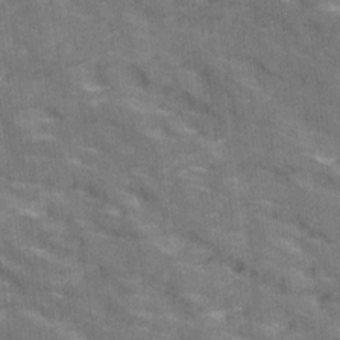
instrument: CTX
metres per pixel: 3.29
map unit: Ave
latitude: 19.0647
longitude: -135.4993
